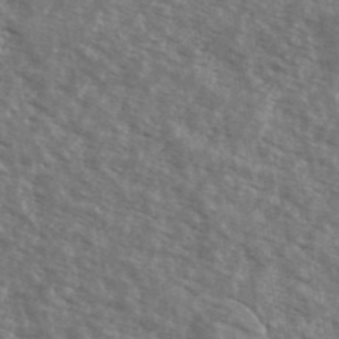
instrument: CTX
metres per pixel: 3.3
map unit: Ave
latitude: 40.0444
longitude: -109.3670
